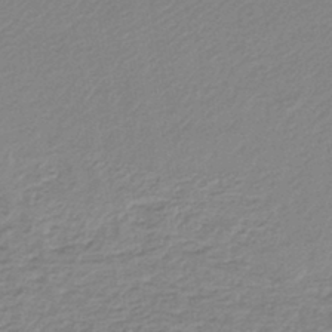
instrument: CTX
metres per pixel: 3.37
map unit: lHb
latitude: -41.8422
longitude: 62.1228
